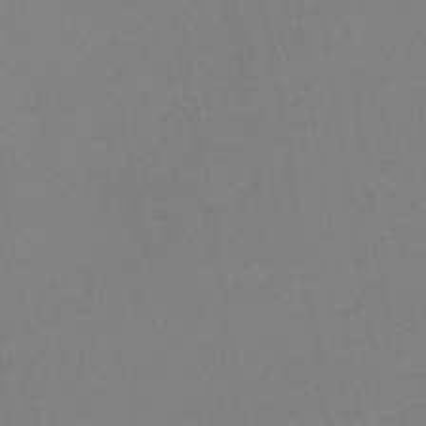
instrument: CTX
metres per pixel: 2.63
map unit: lHb
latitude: -41.9745
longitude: 64.4251
